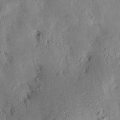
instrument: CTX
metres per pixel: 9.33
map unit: HNhu
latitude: 14.5924
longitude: 12.3684
